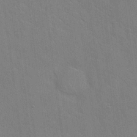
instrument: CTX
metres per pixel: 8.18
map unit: Hto
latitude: 20.5735
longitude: -54.3278
